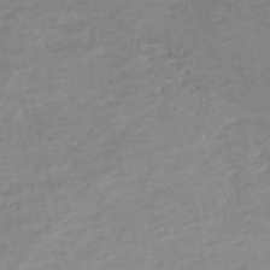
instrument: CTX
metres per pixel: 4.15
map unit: HNb
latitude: -54.3495
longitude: -33.7072
